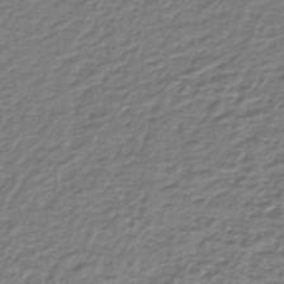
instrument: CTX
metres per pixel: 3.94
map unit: lHb
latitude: -36.8030
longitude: 58.7652
